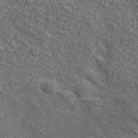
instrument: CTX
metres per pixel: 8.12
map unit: lHvf
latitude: 38.7624
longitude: -87.6505
